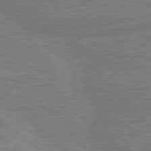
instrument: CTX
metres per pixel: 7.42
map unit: lApd
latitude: 80.3845
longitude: 128.5196
